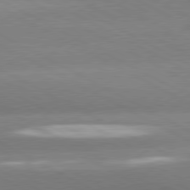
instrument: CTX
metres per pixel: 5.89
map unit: lApd
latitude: 80.5168
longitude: -151.1025
